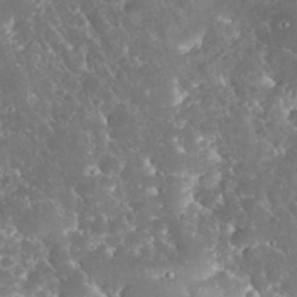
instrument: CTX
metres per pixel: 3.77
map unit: eHh
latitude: 34.5168
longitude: -64.5735
